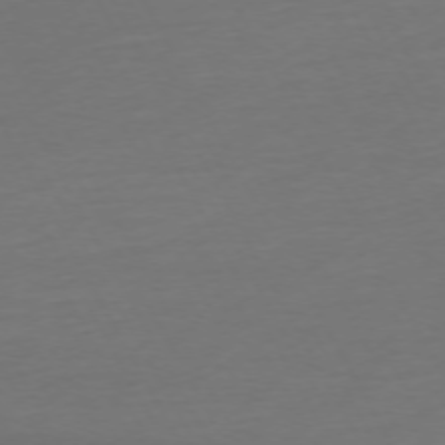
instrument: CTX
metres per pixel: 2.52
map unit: Ap
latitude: -74.8219
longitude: -69.5182
